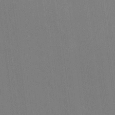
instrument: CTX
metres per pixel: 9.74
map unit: Ht
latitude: -8.1417
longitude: -38.8191
